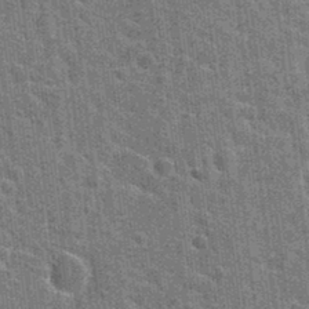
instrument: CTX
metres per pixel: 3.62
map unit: Hto
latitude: 24.0255
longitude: -47.4805
